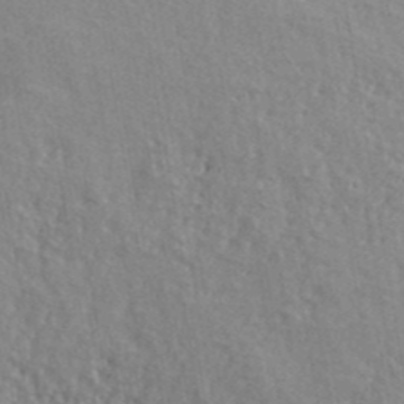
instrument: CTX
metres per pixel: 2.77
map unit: lHvf
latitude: 40.8380
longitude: -87.3859
